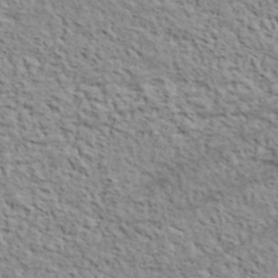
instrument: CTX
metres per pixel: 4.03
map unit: lHvf
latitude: 38.1200
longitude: -88.6491
